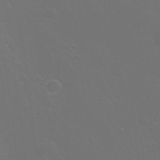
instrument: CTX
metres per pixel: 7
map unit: Ht
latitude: -10.0283
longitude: -37.4238
